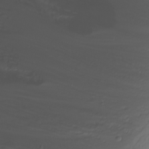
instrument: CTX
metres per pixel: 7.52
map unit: Nhu
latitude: -4.8219
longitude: -84.4223
